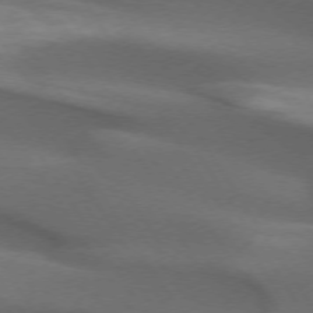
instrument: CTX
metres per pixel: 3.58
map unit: lApd
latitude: 73.2159
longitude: -52.4223
